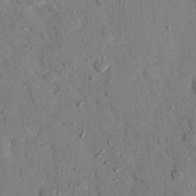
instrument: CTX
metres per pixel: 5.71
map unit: eHh
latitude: 26.7813
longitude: -79.2537
